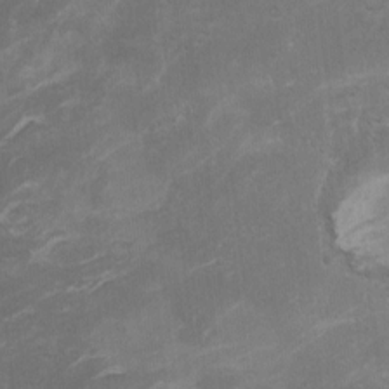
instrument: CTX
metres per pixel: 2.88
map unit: Ht
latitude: 4.8758
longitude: -29.1403
